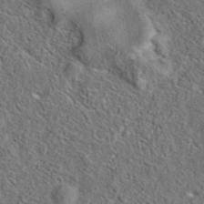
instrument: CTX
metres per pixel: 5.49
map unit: eAb
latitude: 37.4805
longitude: 113.0298
